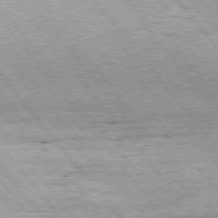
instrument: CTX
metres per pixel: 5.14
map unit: Hpe
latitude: 75.1970
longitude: -144.1578
